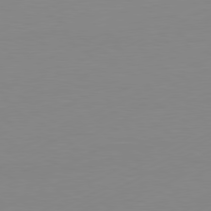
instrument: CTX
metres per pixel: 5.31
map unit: Ap
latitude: -81.1998
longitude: -84.7624
